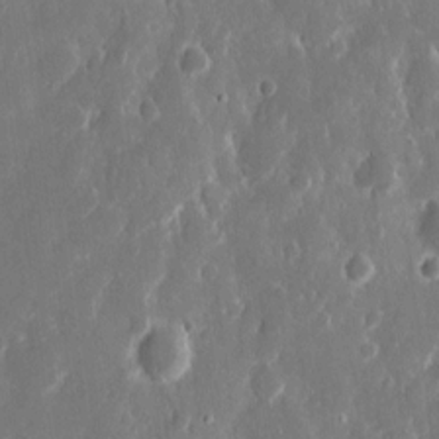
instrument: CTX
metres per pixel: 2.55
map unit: eHh
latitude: 12.4601
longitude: -72.4034
